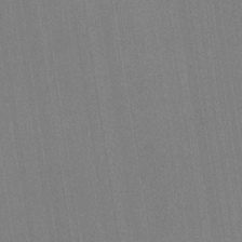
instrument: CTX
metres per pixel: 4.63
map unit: HNb
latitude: -35.3132
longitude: 54.8030
